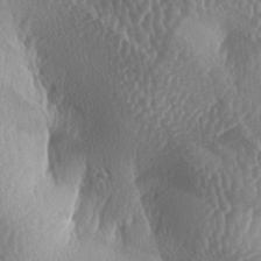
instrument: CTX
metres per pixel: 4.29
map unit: lAa
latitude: -6.1794
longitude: -128.6112
